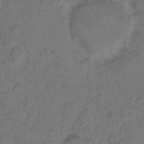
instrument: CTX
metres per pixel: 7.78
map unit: eHh
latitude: 7.3104
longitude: -63.7639
